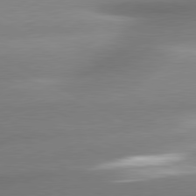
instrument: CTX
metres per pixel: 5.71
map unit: lApd
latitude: 80.5546
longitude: -158.7246
